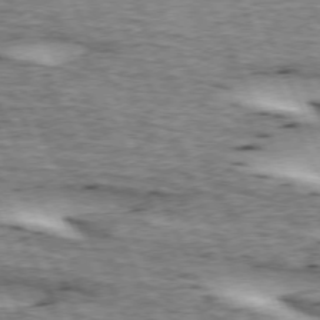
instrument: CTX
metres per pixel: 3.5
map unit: lApd
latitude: 72.8947
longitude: -54.2522
